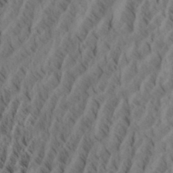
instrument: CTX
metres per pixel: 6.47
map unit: eHh
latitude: 34.6112
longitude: -137.6883
